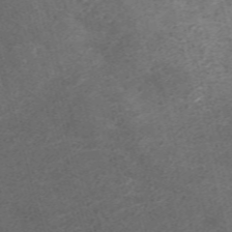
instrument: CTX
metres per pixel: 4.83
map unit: ANa
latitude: 37.0648
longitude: 15.5399
